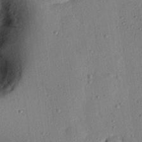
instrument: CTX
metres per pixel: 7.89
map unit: eHh
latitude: 24.3467
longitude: -78.8191
